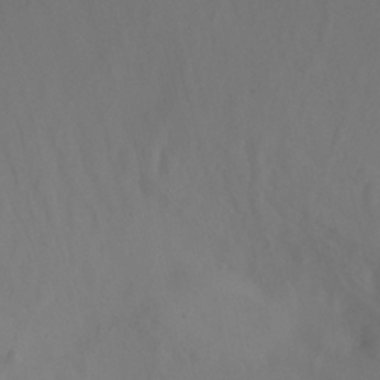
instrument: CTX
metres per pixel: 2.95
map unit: Nhu
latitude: -13.0298
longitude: -59.5560
